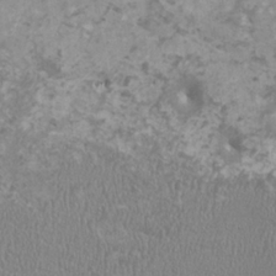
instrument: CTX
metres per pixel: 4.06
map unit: HNhu
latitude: -1.1998
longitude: 2.3873
